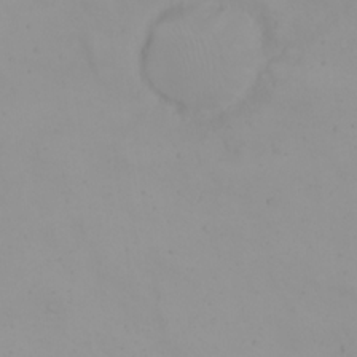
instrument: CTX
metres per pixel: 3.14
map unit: eHh
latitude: 21.7828
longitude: -64.5357
